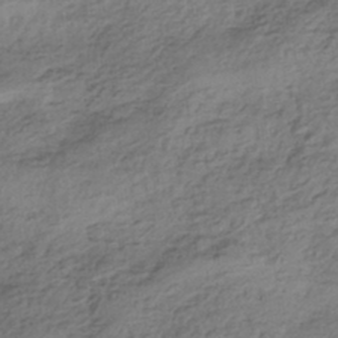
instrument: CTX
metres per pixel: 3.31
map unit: HNhu
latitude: -42.9541
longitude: 104.4251
